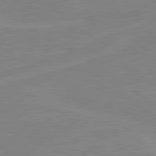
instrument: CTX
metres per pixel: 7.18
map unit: lApd
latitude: 80.3467
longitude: 123.2754
